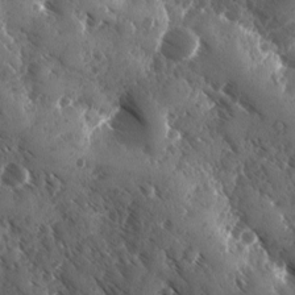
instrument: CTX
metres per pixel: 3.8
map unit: Ave
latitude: -10.3873
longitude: -118.7813
